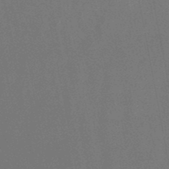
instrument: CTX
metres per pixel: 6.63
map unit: lHb
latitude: -48.7841
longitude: 68.6329
